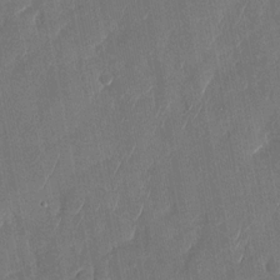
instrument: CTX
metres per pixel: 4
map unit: Nhu
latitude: -28.1606
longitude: -64.4790
